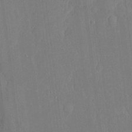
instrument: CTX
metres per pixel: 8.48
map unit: eHh
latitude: 5.5560
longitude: -72.7058
